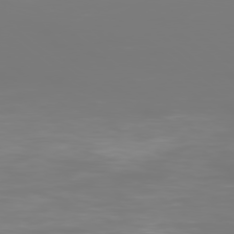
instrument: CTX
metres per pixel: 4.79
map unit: Ap
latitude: -78.8219
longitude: -61.1214
